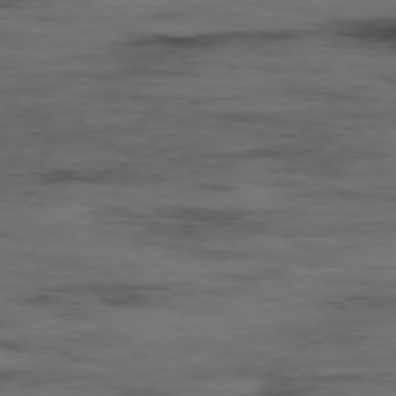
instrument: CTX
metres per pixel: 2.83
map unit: Hpe
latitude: -78.8408
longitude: 13.5777
